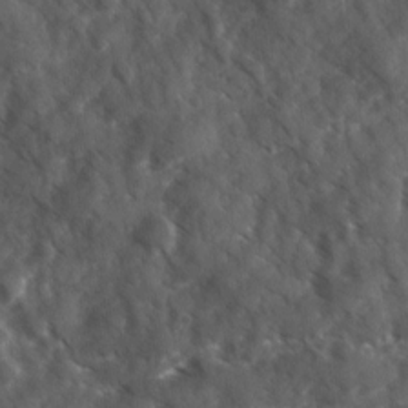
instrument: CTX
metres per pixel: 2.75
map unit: Ave
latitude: 17.5182
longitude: -131.3860
